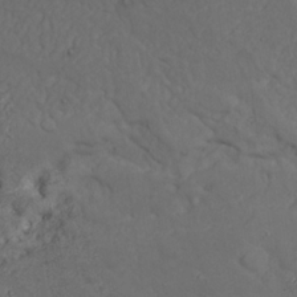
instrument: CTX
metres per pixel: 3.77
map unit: Nhu
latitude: 22.4223
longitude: -66.7057
